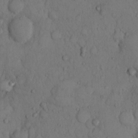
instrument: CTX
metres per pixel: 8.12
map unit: Hto
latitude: 9.0270
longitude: -57.7449
